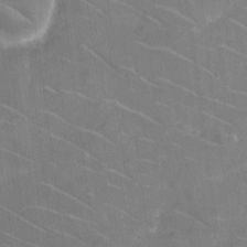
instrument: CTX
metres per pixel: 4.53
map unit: eHh
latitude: 4.7624
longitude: -69.2537
